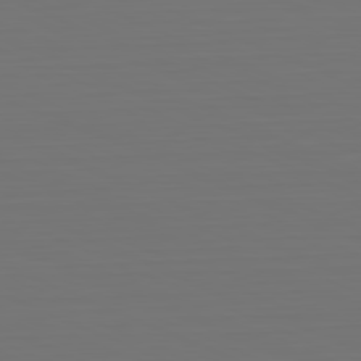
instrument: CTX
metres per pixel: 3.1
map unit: Hpe
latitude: -81.8234
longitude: 6.9163
